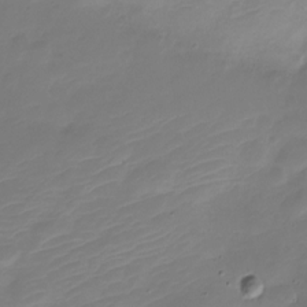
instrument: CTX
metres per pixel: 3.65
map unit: Nve
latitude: -21.5588
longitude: 105.9556
